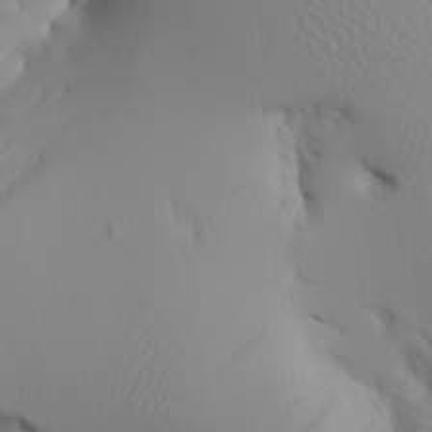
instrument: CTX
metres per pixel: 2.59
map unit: Aa
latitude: 26.2523
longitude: -132.9703
